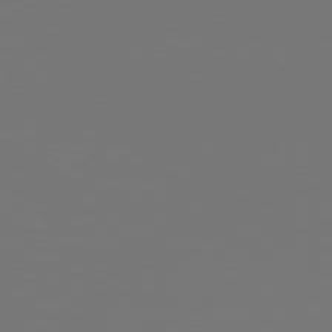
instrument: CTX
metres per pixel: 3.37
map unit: Hpe
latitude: 74.7057
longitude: -130.2334
